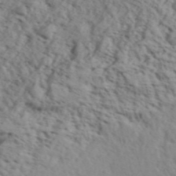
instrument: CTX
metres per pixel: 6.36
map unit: Aa
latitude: 31.7639
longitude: -136.3279
